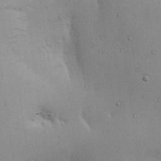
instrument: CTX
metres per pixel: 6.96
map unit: eHh
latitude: 25.1781
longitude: -72.0444
